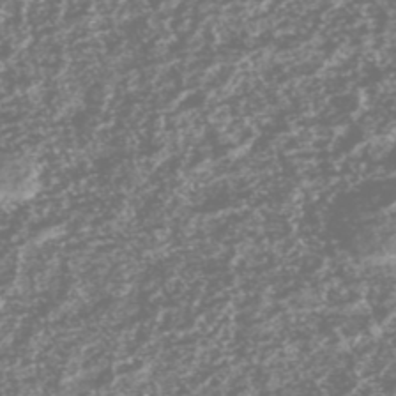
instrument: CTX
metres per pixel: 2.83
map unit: HNhu
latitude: -46.8408
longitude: 30.9919
